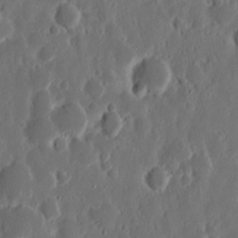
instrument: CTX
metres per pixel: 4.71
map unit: Nhu
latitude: 13.9717
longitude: -73.1781
